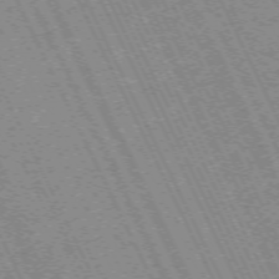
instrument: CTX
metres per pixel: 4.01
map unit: Hpe
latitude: -71.1053
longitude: 14.1606
